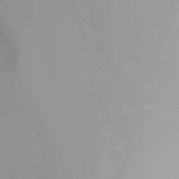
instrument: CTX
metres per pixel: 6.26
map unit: Nhu
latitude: -0.4818
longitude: -75.1970
